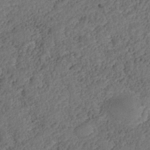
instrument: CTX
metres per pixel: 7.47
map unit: Nhe
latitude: -38.6897
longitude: -117.4804
